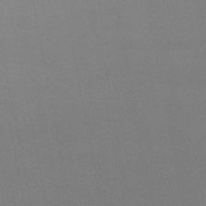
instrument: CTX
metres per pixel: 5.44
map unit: lHb
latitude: -49.0676
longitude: 68.7463
